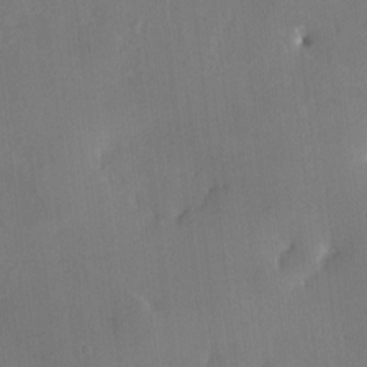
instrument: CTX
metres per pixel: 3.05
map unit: HNhu
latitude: 6.4412
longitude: 3.6721
